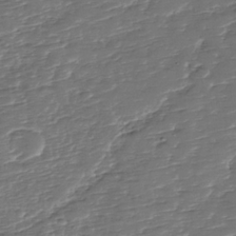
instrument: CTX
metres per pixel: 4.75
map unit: Nhe
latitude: -37.0675
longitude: -87.2915
